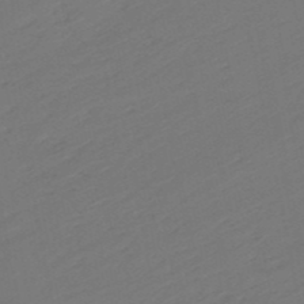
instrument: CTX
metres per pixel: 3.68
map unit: eHb
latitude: -49.8801
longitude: 83.2376
